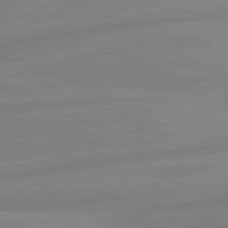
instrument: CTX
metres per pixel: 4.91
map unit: lApd
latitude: 81.6127
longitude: -174.0633
